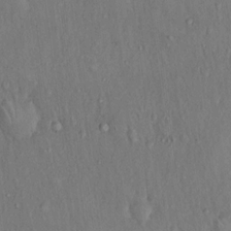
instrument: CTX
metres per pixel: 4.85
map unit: Hto
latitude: 15.8017
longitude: -60.5734
